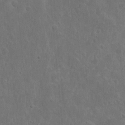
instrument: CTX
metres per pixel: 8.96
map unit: eHh
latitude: 10.6491
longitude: -72.9703
